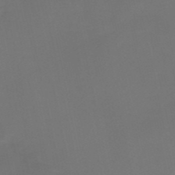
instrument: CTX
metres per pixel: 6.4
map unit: HNb
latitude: -51.7478
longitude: -46.7058
